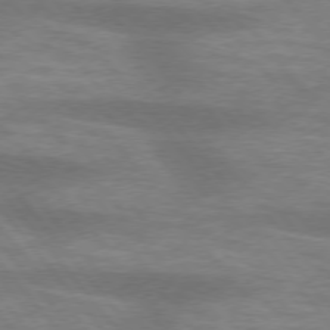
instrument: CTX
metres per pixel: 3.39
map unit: lApd
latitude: 75.2537
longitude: -58.4034
